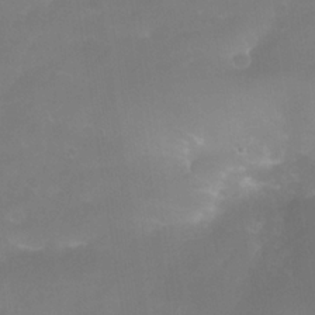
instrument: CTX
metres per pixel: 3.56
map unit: Nhe
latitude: -35.3132
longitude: -145.5560
